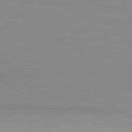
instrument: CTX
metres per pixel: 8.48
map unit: lApd
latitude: 81.7450
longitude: -169.7828
